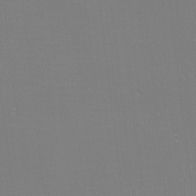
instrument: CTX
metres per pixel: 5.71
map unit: eHh
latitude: -6.4251
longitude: -83.3292
